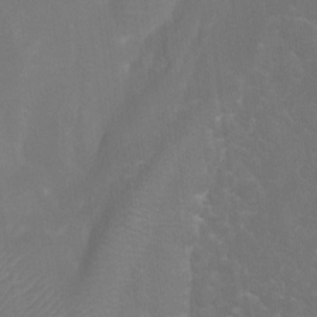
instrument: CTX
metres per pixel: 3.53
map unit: Ht
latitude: -4.2928
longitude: -62.5546
